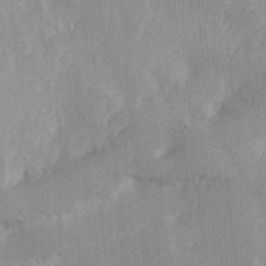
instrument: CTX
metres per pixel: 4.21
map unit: Hve
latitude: 31.1592
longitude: 148.9920
